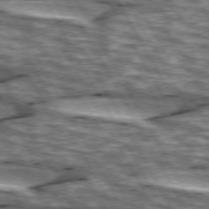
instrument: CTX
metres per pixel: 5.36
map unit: lApd
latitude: 74.4223
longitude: -55.8583
